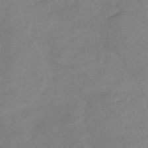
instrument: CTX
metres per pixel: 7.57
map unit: HNb
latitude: -44.4629
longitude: -38.1956
